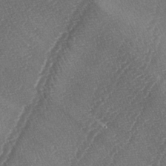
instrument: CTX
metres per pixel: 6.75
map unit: lAa
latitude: -4.7841
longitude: -129.6883
